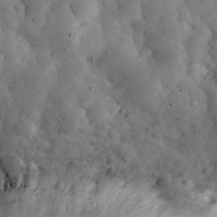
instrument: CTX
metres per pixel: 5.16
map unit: eHh
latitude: 34.3656
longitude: -68.7813
